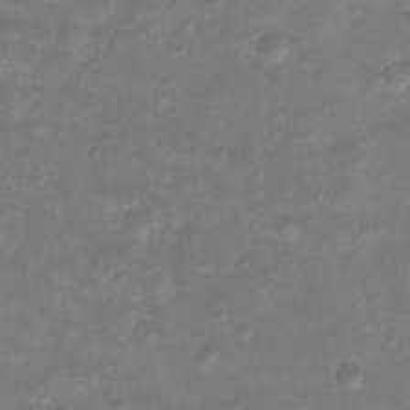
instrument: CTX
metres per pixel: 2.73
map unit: Htu
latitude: 2.8947
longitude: -21.8584
